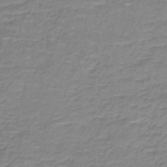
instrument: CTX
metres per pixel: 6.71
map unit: lHb
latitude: -41.5588
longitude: 58.2550
